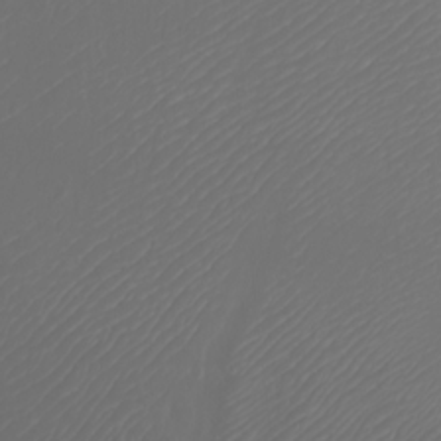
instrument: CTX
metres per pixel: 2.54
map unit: Nhu
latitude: -8.2739
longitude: -80.3845
